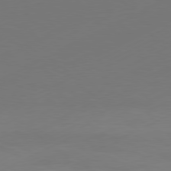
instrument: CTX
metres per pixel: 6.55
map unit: Ap
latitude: -81.2376
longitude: -84.1767
